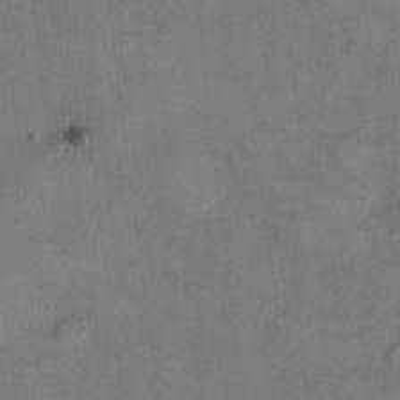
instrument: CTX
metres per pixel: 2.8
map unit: eHh
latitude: 11.1403
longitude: -62.2712
